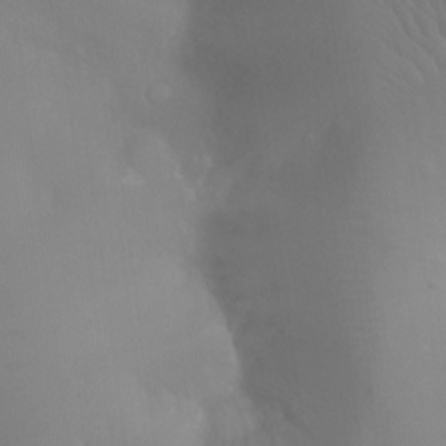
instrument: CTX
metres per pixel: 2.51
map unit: Ht
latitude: -11.1998
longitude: -44.8380
